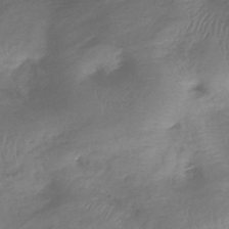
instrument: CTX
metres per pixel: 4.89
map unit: lHb
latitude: -40.9730
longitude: 78.6896
